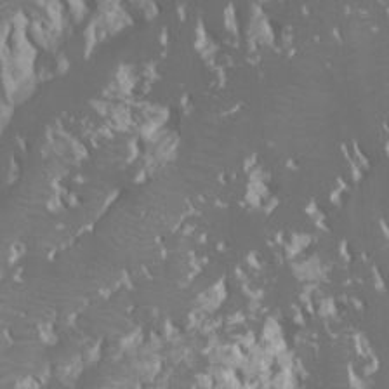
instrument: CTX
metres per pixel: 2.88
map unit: Ht
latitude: -0.8030
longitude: -18.5168
